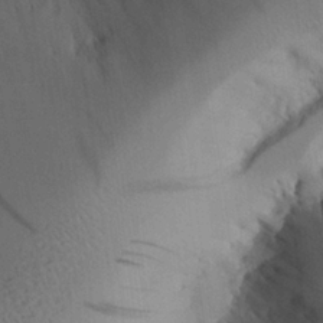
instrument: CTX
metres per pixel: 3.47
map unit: Aa
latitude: 25.7449
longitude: -128.8191
